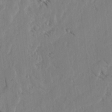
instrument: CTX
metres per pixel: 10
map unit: lAvf
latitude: -4.8975
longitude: -113.8772
